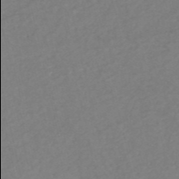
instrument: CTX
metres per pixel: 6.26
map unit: HNb
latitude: -52.9919
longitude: -45.9906
